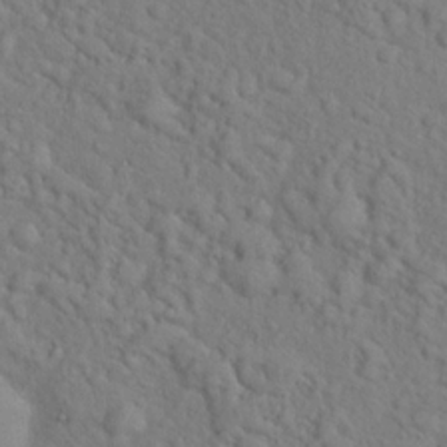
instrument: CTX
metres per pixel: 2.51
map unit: Hto
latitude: 17.1403
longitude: -52.4412
